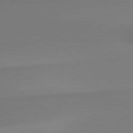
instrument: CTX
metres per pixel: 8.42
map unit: lApd
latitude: 79.7828
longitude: -173.1592
